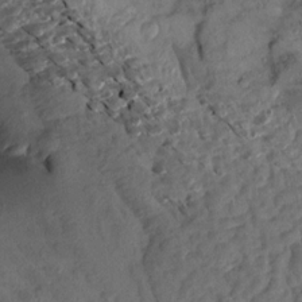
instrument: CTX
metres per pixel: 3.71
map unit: Aa
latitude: 13.3104
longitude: -143.9906
